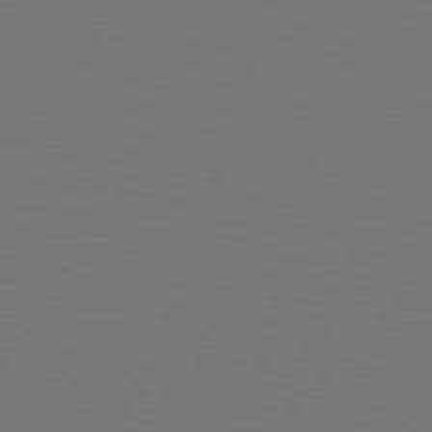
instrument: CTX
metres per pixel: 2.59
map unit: Hpe
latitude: 77.1214
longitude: -130.8002
